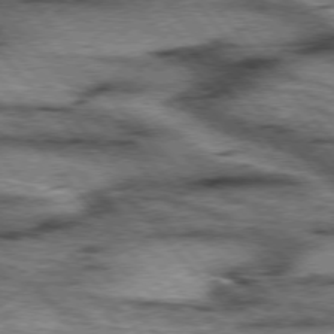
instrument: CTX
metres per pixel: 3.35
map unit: lApd
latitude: 75.6127
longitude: -49.6127
